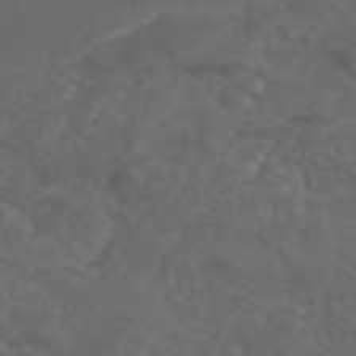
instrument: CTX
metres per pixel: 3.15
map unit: ANa
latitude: 42.2523
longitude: 34.1984
